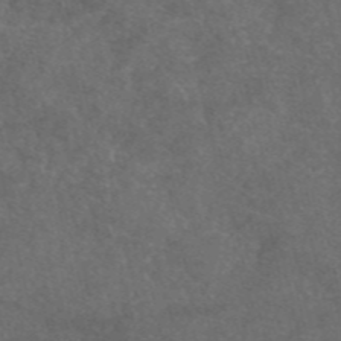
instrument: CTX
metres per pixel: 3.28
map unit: eAb
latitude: 47.6883
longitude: 112.3306
